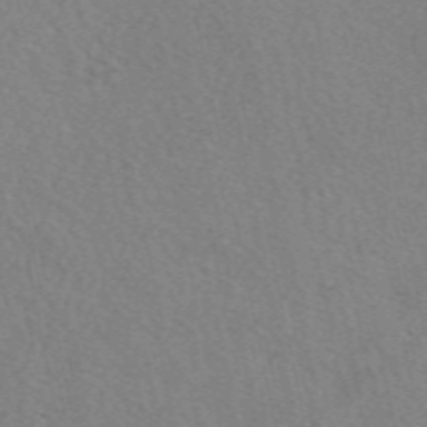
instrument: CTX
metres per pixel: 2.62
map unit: eAb
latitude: 51.2159
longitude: 109.2943
